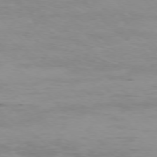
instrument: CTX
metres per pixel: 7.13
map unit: Ap
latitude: -76.4440
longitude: -68.1767
